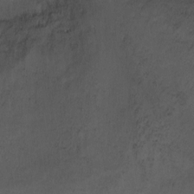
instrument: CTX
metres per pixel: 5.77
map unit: Ht
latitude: 0.1200
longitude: -37.7261
